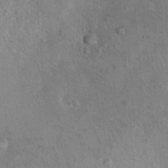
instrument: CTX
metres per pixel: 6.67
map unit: Nhu
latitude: 12.6113
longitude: -26.8380
